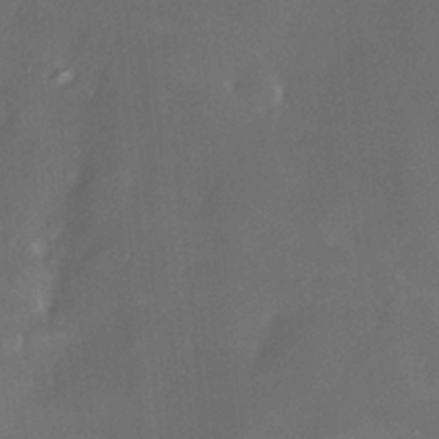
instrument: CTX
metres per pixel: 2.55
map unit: HNhu
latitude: 2.2144
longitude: 9.0108
